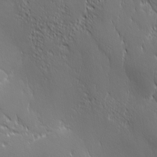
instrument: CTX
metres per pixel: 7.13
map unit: Ave
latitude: 1.9150
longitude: -113.3670
